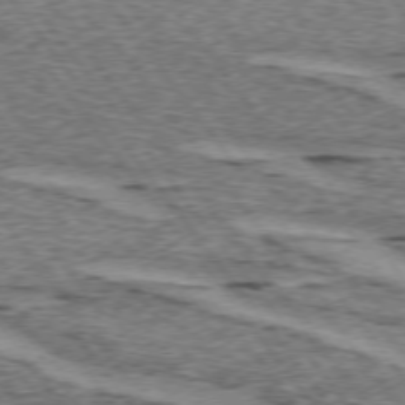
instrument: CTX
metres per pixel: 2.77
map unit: lApd
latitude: 74.4412
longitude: -76.3845
